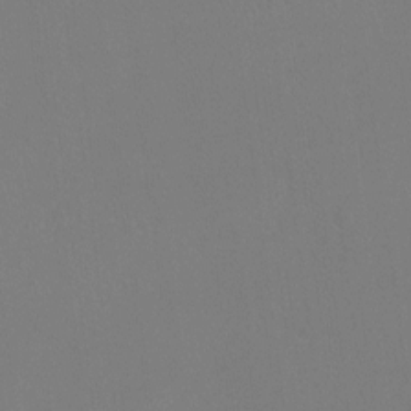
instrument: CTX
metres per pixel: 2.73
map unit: Htu
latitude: -14.4440
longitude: -48.8002
